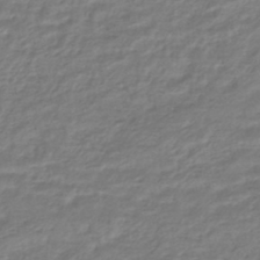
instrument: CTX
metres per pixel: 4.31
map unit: HNhu
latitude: -45.5588
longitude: 96.4440
